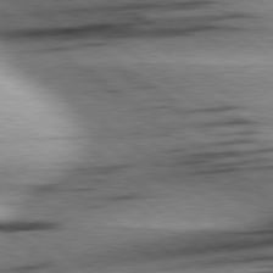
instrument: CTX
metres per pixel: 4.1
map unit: Hpe
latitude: 78.8758
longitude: -155.0647
